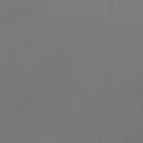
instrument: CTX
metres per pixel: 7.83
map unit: HNhu
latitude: -1.7856
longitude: -0.6868
